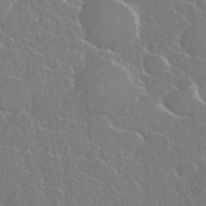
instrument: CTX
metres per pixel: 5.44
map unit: eHh
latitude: 37.4427
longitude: -61.6883
